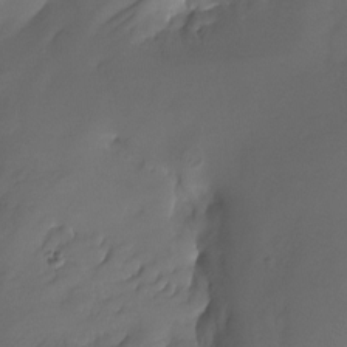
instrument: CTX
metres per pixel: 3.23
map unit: Nhu
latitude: -22.6897
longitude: -71.6883
